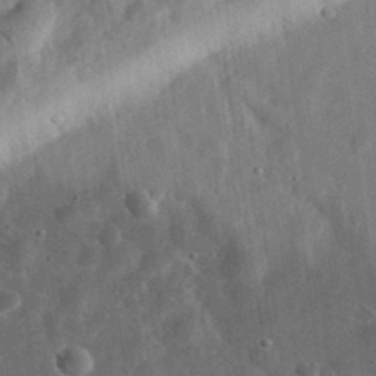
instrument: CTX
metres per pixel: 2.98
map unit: eHh
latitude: 32.4034
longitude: -75.6883
